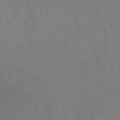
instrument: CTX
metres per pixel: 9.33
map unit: lHb
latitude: -38.5574
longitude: 73.0675
